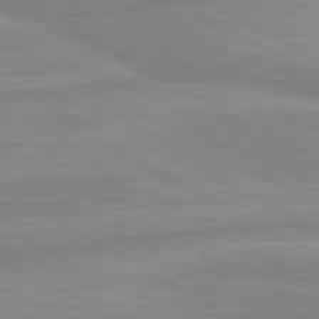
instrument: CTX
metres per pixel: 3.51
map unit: lApd
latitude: 80.3278
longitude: -168.0444
